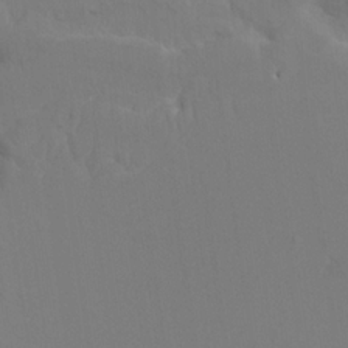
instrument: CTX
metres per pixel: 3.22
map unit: HNhu
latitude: 7.5938
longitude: -4.4790
